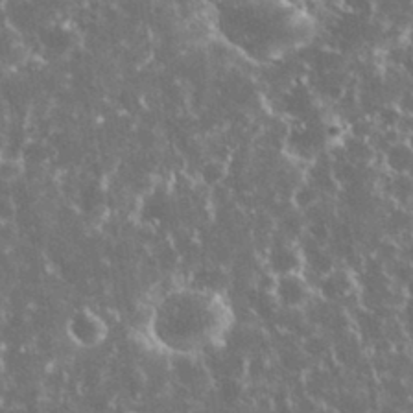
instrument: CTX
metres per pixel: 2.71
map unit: eHh
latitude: 34.1200
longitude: -60.5168
